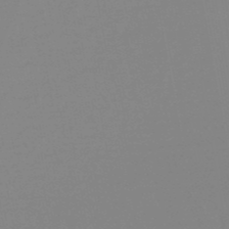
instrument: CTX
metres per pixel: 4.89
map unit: eHb
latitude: -49.9367
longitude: 74.1795
